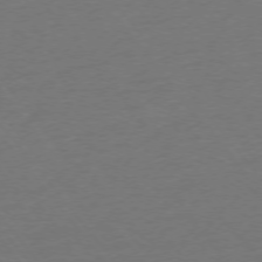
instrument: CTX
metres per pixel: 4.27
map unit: Ap
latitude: -75.8234
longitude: -94.2334
